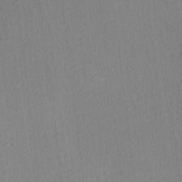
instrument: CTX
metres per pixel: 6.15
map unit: Ave
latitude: 3.5749
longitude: -114.1388
